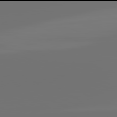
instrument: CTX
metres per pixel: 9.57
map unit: lApd
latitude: 81.9906
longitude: -160.4034
